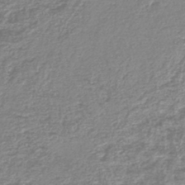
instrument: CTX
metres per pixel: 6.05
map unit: lHb
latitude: -44.5385
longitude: 76.5196
